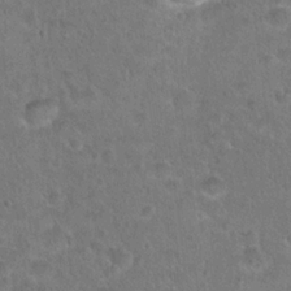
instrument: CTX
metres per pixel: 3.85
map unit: Hto
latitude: 21.6505
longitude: -48.4601
